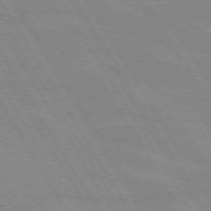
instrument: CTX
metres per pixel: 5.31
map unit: lApd
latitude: 72.1389
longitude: -56.1388
